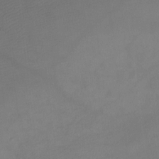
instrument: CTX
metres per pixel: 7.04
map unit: Ht
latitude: -7.5588
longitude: -34.5734
